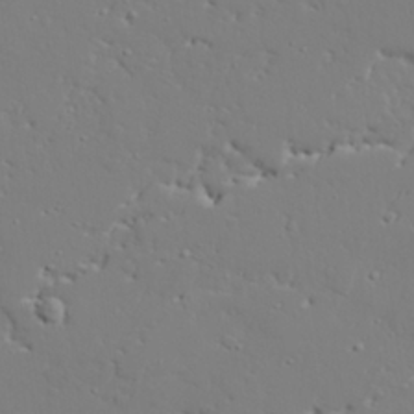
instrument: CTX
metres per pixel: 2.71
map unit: lAvf
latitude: 27.7450
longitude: -108.0822
